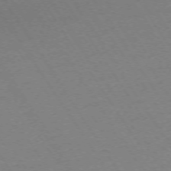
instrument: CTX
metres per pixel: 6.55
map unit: Ap
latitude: -73.7666
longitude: -83.6693
